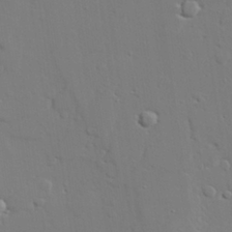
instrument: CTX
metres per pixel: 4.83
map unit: lAvf
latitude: 28.8191
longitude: -108.6490
